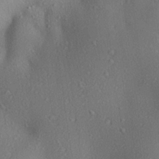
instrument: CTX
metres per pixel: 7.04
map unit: Aa
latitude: 27.2537
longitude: -143.0270
